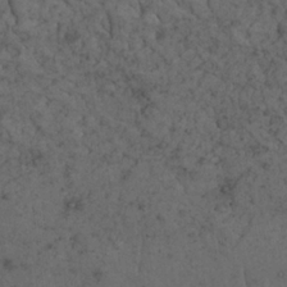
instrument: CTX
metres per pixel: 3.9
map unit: Nhu
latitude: 22.4223
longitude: -67.0269
